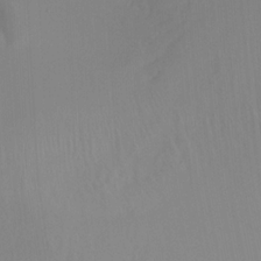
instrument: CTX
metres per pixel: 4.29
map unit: Nhu
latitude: -7.6722
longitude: -52.4034
